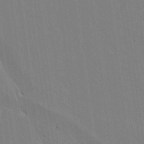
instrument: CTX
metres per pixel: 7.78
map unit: lAvf
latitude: 14.9514
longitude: -126.8758
